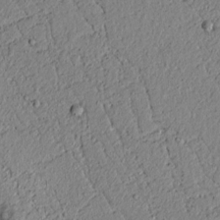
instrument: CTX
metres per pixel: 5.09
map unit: lAvf
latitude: 5.9528
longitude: 167.7667
